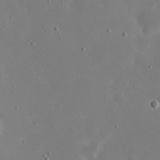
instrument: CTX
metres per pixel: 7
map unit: eHh
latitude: 21.4616
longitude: -68.6680
